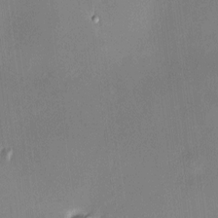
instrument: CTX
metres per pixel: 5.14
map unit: HNhu
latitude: 6.9703
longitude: 8.1228
